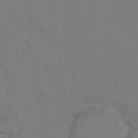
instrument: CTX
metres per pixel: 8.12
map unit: Hto
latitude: 6.8002
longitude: -31.1970
